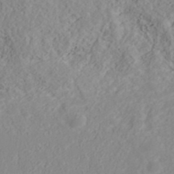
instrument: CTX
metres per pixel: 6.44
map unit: ANa
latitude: 38.1011
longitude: 23.5399
